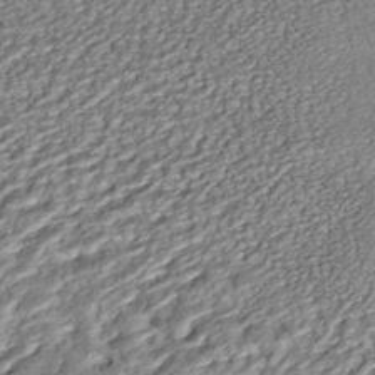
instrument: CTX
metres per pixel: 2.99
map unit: ANa
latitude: -43.0297
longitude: 107.6722
